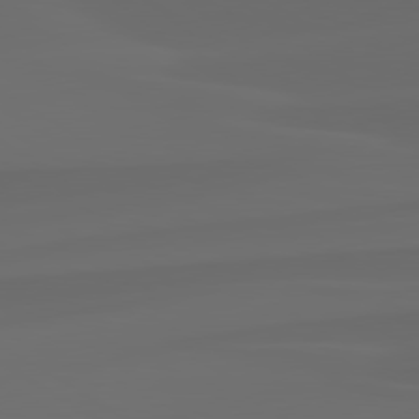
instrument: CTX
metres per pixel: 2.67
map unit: lApd
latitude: 80.0633
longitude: -95.4993
